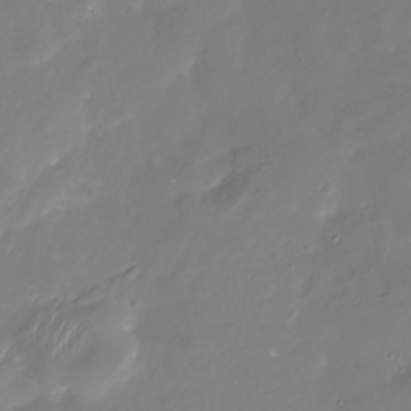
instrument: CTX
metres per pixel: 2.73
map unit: Nhu
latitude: -28.9353
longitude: -75.8772
